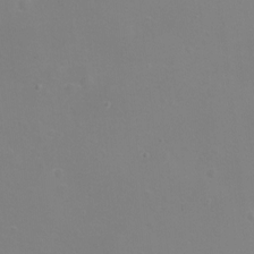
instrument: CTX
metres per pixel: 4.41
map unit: eHh
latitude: -12.1606
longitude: -59.9339
